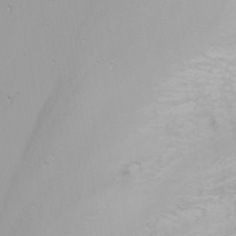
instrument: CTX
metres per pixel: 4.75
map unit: Nhu
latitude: -6.8786
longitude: -82.8191
